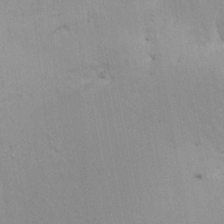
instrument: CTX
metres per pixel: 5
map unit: HNhu
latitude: 7.0269
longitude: -2.3089
